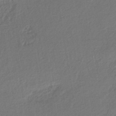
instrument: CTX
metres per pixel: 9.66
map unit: lHb
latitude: -38.5952
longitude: 68.7085
